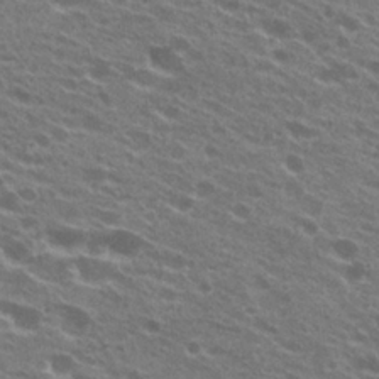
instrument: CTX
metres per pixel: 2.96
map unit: Hto
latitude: 23.7072
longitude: -38.2711
